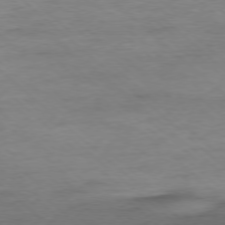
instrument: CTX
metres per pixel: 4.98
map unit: Ap
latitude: -77.8233
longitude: -93.4048
